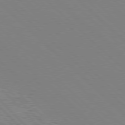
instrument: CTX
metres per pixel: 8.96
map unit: Hpe
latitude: 77.4426
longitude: -126.3467
